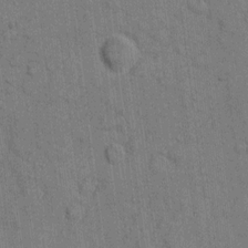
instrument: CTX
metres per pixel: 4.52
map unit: eHh
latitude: 10.4223
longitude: -66.4034
